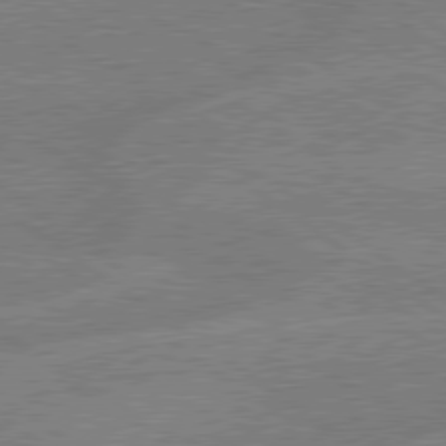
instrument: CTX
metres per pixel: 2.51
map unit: lApd
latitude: 79.1970
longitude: -145.2348
